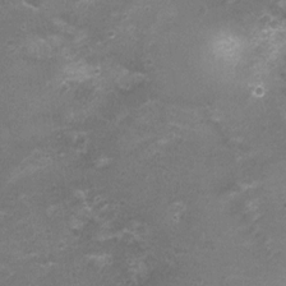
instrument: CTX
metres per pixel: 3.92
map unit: Nhu
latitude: 3.7449
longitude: -17.5938
